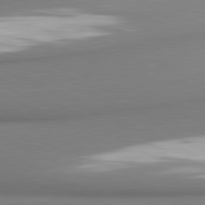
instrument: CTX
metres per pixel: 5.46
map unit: lApd
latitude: 81.0458
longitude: 176.5952
